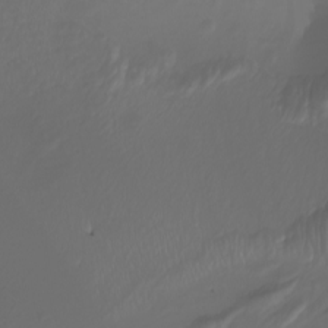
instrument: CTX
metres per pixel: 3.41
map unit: Nhu
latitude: -7.4076
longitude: -93.6127
